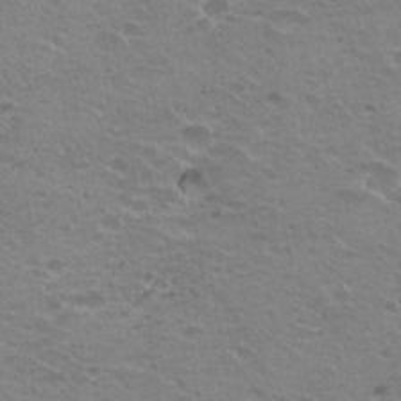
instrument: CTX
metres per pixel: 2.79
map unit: Hto
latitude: 20.7813
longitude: -32.1956
